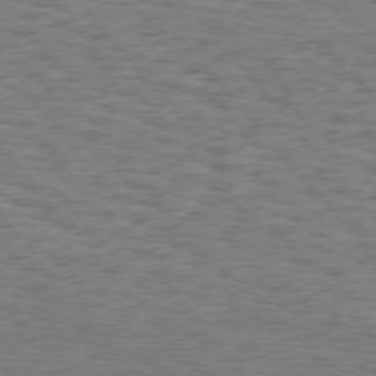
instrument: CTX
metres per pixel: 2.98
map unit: Hpe
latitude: 75.6883
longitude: -135.3859
